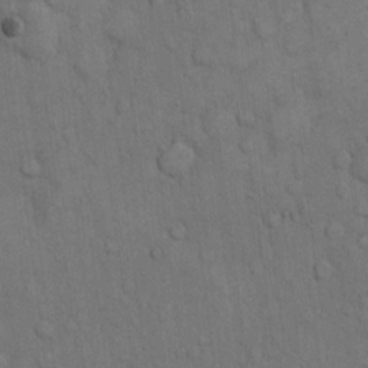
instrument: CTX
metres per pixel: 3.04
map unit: Hto
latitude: 10.8191
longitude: -61.3481
